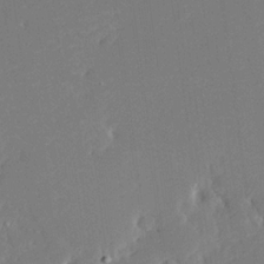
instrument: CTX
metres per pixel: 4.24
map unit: Ave
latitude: 18.2711
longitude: -140.5734
